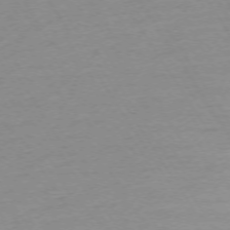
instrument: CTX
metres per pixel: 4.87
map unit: Ap
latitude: -73.8422
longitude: -82.4412
